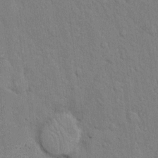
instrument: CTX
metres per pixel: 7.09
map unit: Hto
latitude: 10.2334
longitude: -61.4993
